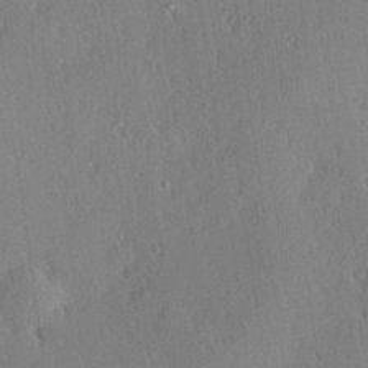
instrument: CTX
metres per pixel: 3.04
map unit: Hve
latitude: 25.2914
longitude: -93.4237
